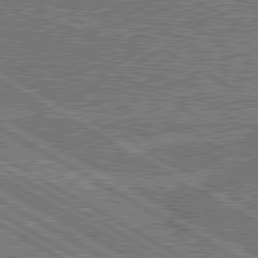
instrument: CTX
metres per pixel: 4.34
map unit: lApd
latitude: 79.9906
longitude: 168.1983
